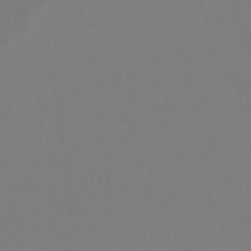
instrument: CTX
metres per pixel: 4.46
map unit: lHb
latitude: -46.8786
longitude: 72.5007
